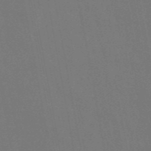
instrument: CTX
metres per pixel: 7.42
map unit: eAb
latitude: 46.5735
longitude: 121.5399
